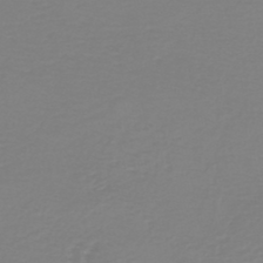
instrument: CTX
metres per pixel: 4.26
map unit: HNb
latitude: -45.3888
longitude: 54.0283
